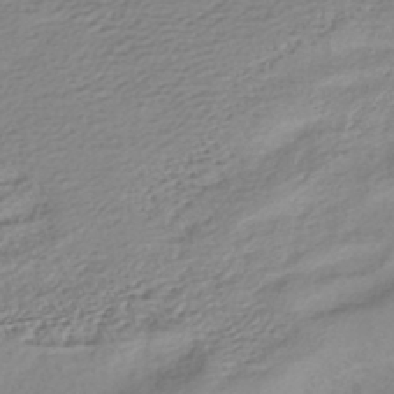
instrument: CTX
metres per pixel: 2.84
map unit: lHb
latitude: -40.7841
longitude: 73.4643
